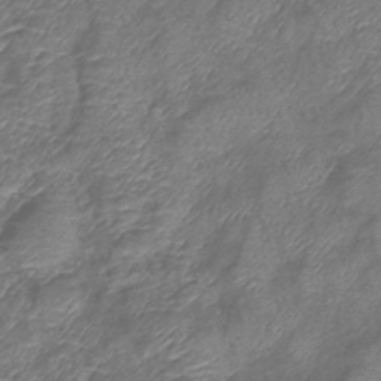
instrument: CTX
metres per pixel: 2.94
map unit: eHb
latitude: -39.9178
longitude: 78.9541
